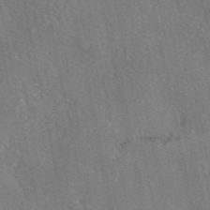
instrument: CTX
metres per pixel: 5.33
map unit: eAb
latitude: 46.3845
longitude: 111.7666
